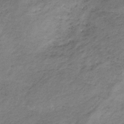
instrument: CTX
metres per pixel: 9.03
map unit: HNb
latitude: -33.2376
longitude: 61.7856
